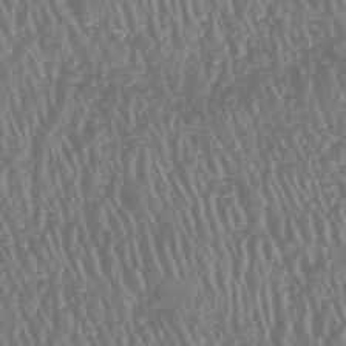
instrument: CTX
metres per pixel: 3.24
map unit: HNhu
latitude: -47.5399
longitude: 29.0109
